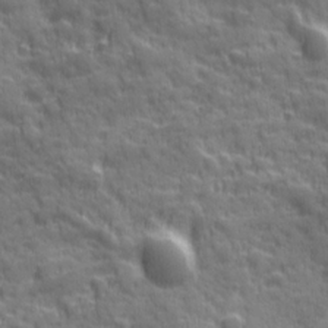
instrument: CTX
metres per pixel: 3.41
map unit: Ave
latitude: 19.6127
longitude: -132.5357
